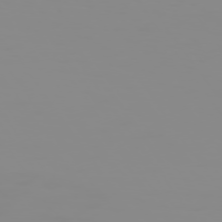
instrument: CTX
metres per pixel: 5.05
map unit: Hpe
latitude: 74.3845
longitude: -128.1578
